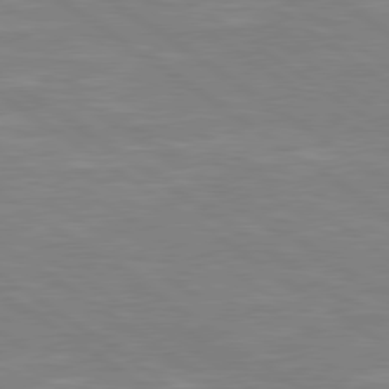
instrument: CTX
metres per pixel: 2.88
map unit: lApd
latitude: 79.4805
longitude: -125.1592
